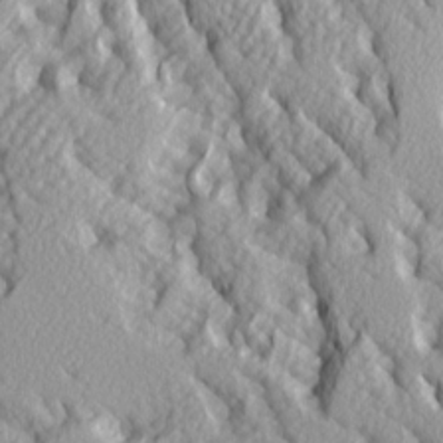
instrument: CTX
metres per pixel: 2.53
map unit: Ave
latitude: 14.4790
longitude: -131.1781
